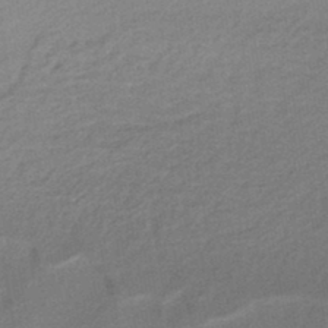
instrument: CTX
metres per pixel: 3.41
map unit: HNhu
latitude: -44.4440
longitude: 90.8786
